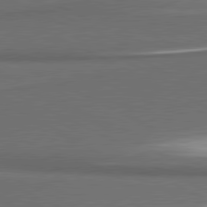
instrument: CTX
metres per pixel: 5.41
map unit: lApd
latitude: 81.2537
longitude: 175.8800
